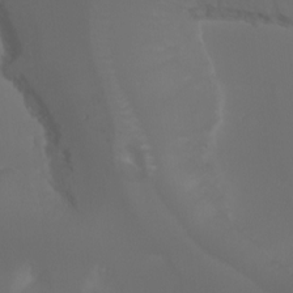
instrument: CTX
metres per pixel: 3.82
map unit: Aa
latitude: -7.4265
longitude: -72.9136
